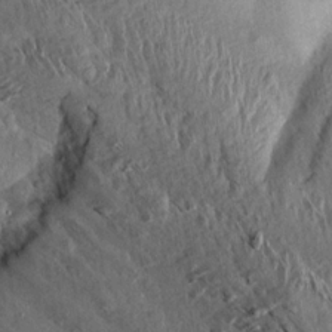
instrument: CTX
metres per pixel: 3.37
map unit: Aa
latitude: 13.5371
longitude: -144.3467
